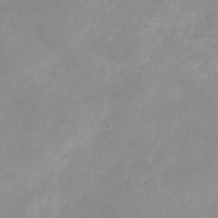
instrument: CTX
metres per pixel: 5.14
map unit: Nhu
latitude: -24.6329
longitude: -70.1389
